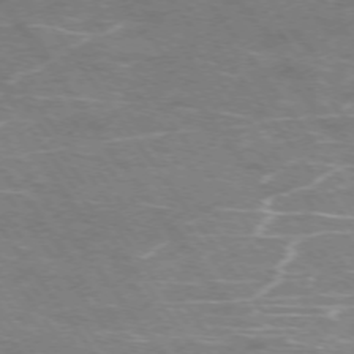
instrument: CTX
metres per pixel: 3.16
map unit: Ap
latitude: -75.1809
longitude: -70.7057
